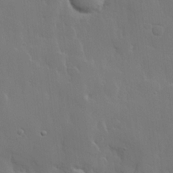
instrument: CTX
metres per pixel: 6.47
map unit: lHvf
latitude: 22.6112
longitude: 145.6911
